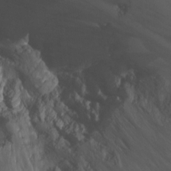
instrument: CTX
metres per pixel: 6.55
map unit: Hto
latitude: -3.2942
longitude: -35.6882
